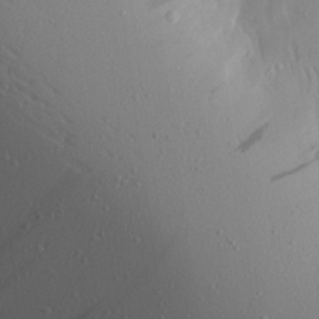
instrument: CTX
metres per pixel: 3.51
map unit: Aa
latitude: 17.5938
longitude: -148.2145
